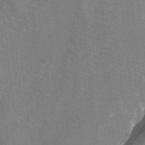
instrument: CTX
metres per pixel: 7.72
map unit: Ht
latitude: -3.1998
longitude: -27.4804
